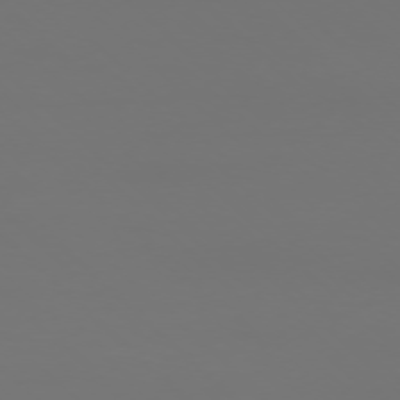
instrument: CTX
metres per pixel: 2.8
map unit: Ap
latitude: -76.5196
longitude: -81.7072
